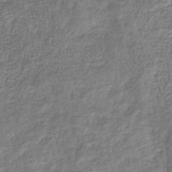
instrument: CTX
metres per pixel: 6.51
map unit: eHb
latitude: -32.8030
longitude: 74.6897
